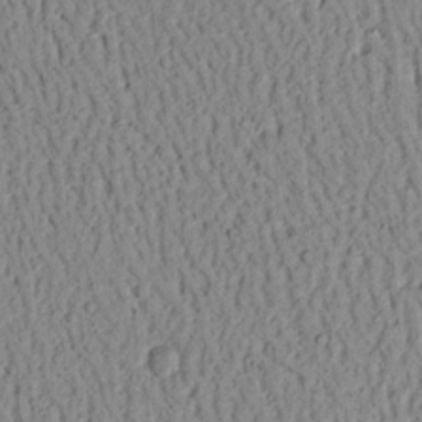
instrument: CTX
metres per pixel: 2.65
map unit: Ht
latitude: 13.2726
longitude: -74.4034
